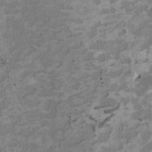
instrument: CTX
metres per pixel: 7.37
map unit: HNhu
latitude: 2.6679
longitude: -3.8961
